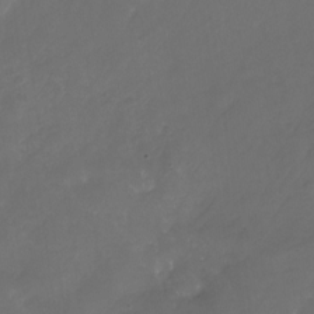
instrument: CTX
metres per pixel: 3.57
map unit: Nhu
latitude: -27.5777
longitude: -71.3670
